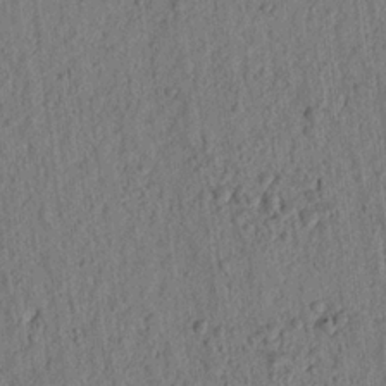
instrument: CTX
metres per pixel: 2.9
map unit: lAvf
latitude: 7.8394
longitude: 164.7841
